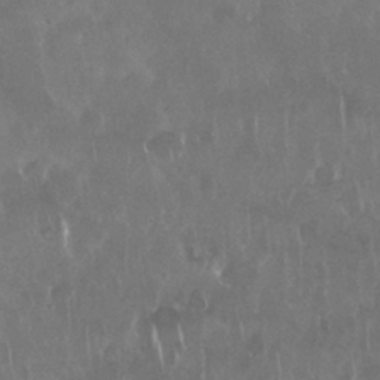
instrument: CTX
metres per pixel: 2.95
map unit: Nhu
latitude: 28.9513
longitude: -63.4238
